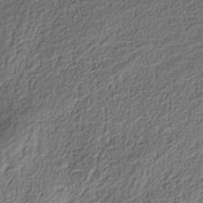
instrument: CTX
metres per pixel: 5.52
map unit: Nhe
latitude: -36.6329
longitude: -178.6680
